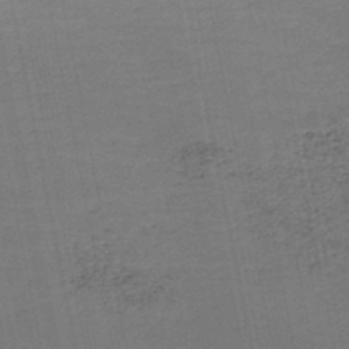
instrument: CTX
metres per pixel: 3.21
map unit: HNb
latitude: -48.3307
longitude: 58.6707
